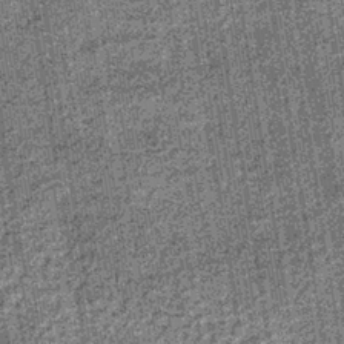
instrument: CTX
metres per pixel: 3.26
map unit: lHb
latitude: -37.8233
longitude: 64.8408
